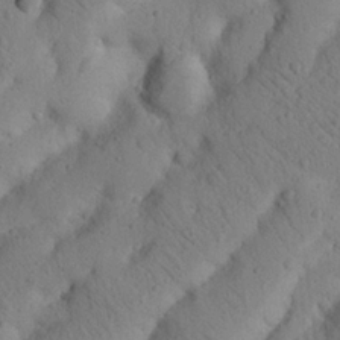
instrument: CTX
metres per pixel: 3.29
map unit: Nhu
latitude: 20.8380
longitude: -74.8758
